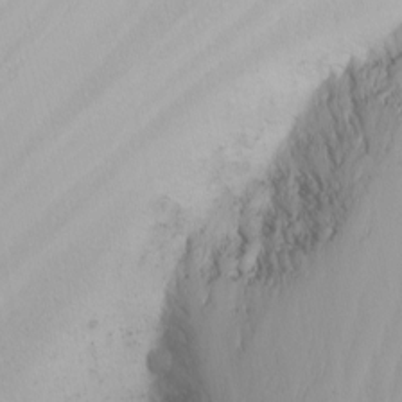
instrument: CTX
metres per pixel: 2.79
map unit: Nhu
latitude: -5.7855
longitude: -69.1403
